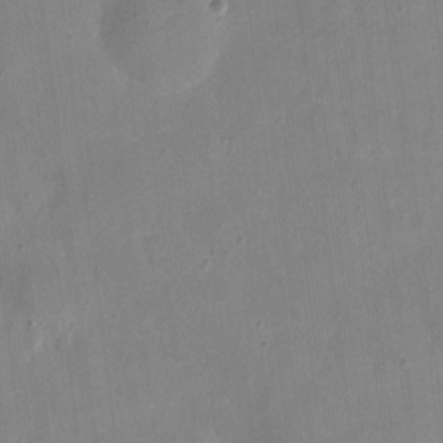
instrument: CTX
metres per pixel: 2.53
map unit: eHh
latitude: 4.8191
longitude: -68.4034
